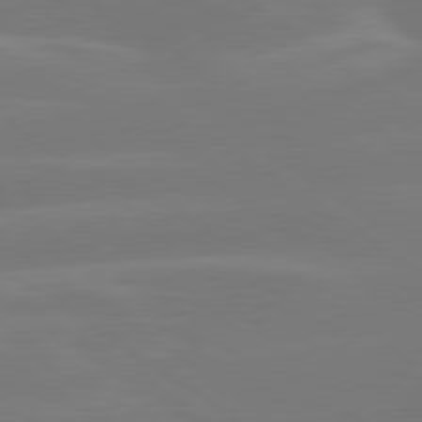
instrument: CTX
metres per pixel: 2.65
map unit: lApd
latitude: 79.6694
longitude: -149.5560
